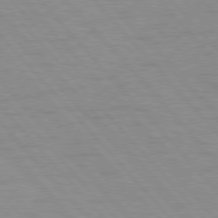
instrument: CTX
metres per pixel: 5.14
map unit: Hpe
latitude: 76.7057
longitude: -153.8206
